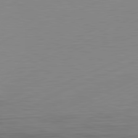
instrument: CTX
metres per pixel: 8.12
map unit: Hpe
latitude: -82.6518
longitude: 12.1228
